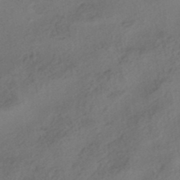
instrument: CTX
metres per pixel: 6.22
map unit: HNhu
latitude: -41.7289
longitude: 102.9164
